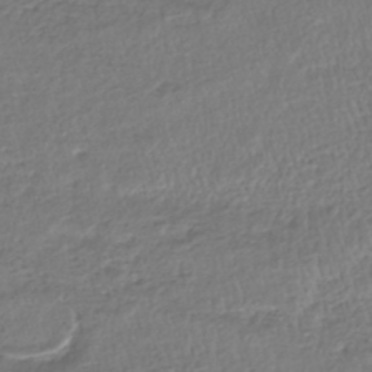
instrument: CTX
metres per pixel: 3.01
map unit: HNhu
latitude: -46.2739
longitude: 103.1998
